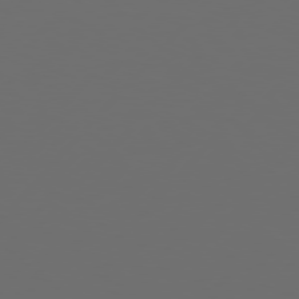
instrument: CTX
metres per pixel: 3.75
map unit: Hpe
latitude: 76.7624
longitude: -139.2915
